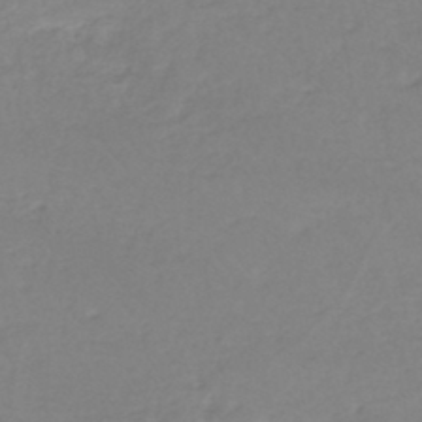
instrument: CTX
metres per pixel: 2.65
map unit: eHh
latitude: -45.1809
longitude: -29.6316
